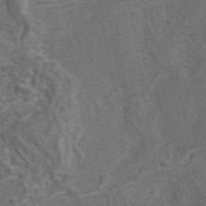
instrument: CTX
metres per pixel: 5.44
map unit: eAb
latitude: 43.5938
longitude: 111.4265
